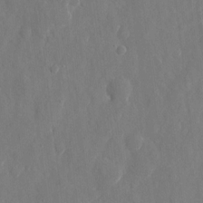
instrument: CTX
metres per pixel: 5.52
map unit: eHh
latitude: 10.1767
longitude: -70.8191
